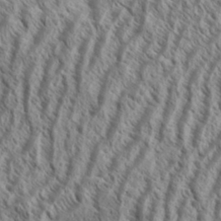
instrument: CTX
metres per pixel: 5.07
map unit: Aa
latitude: 33.8016
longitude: -138.2522
